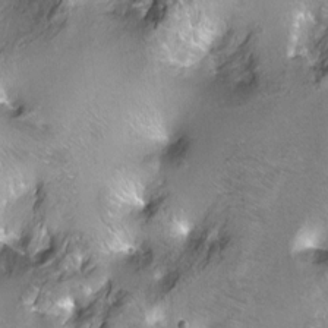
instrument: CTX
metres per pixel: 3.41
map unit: Ht
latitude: -6.6518
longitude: -36.3656
